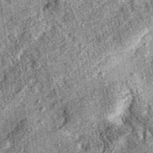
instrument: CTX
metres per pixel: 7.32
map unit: eAb
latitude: 36.5168
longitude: 109.1809
